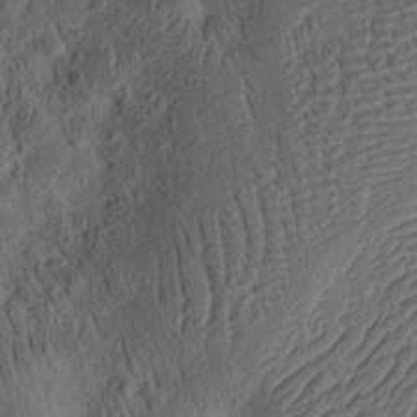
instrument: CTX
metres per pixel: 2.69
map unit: Ht
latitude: 9.9906
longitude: -75.2915
